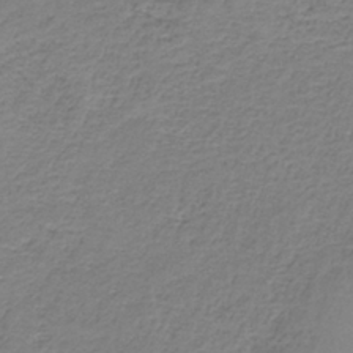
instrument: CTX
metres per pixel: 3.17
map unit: HNb
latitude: -35.7667
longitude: 53.5777
